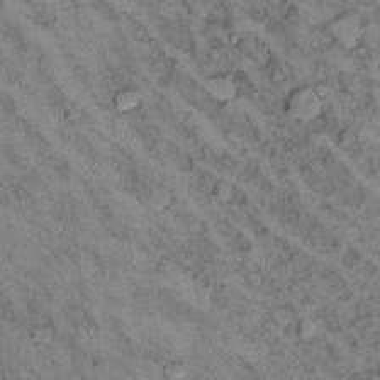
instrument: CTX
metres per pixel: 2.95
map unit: Ht
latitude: 12.0444
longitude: -32.3467
